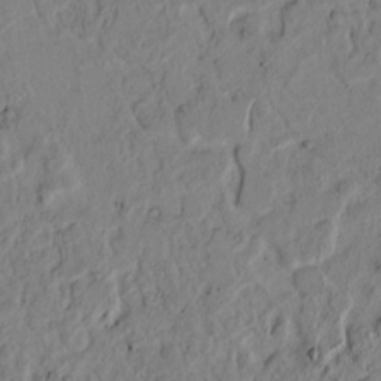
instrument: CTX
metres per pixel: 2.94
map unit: lAvf
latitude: 4.7435
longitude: 165.0676
